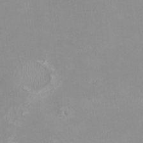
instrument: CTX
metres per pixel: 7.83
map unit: HNhu
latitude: -0.4629
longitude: -5.1214
